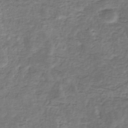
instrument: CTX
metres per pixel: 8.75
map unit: eHb
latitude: -33.5022
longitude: 75.5211
